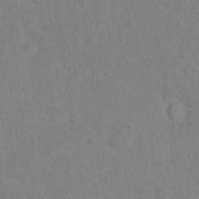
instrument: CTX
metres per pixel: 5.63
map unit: Hto
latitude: 16.9892
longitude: -39.8205
